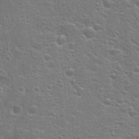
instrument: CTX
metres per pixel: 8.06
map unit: Hto
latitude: 23.3104
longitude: -47.3293
